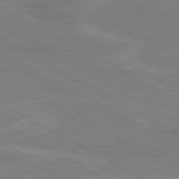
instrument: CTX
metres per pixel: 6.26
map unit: lApd
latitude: 80.4979
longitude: 121.6533
